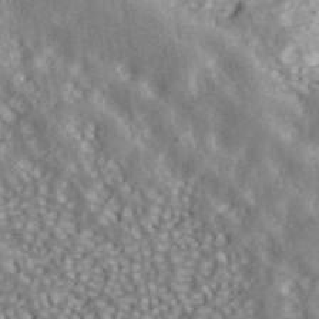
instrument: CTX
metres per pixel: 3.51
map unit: ANa
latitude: 40.9135
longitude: 52.3495
